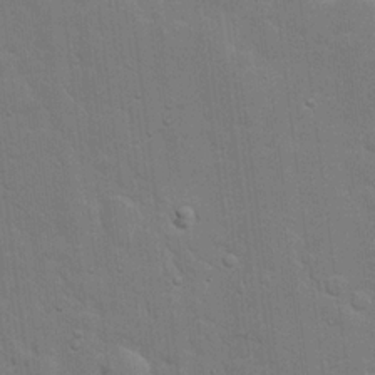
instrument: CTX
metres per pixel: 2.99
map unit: eHh
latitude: 19.6505
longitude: -62.2523
